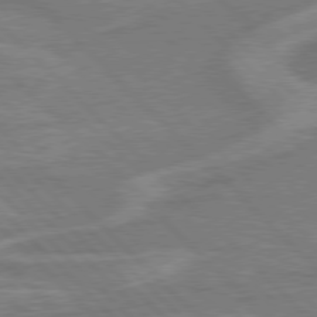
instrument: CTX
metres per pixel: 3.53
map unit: Hpe
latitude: 77.4237
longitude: -151.3292
